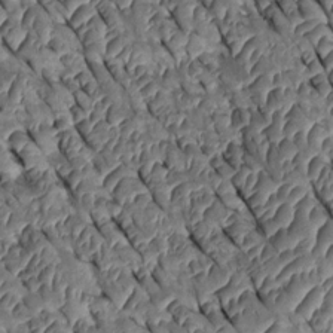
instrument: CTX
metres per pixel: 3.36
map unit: Htu
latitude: 0.2144
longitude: 148.4629
